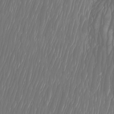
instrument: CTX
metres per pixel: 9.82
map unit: Htu
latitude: -6.5762
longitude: -74.5168
